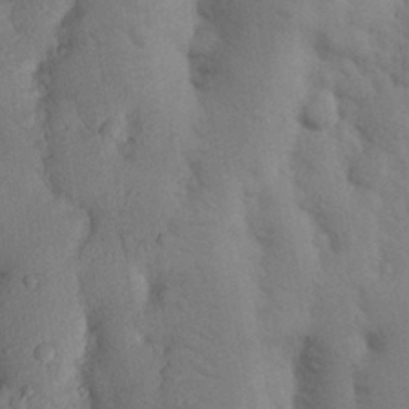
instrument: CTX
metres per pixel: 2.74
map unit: Nhu
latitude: 18.9136
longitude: -76.4979
